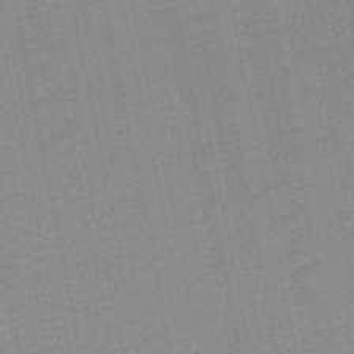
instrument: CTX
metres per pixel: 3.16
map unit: HNb
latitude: -48.2740
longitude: 59.2186
